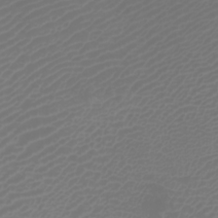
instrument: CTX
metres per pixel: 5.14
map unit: Htu
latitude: -0.6330
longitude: -76.6301
